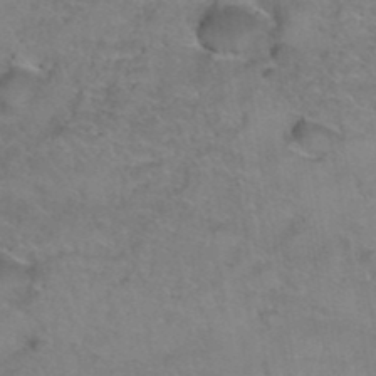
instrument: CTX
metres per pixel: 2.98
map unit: Hto
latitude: 39.1592
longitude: -42.5168
